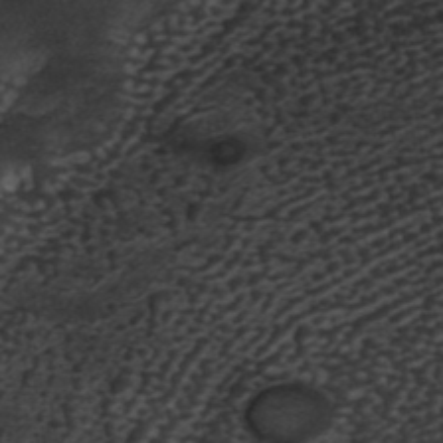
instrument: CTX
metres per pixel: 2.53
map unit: ANa
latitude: 42.1200
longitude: 34.6896
